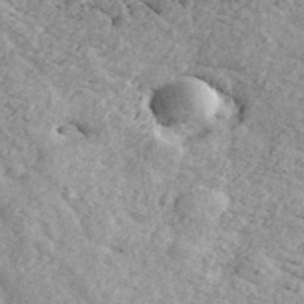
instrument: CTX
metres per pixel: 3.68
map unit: ANa
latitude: 44.4034
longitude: 46.8408
